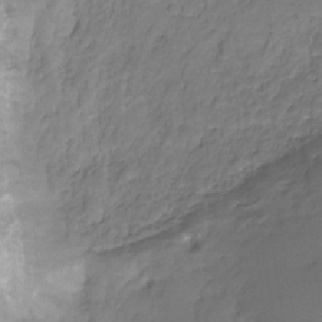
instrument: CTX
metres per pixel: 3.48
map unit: HNhu
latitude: -27.3698
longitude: 75.0298
